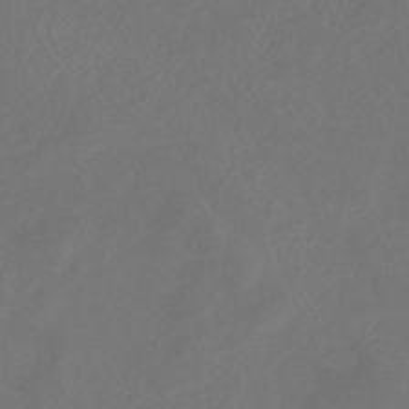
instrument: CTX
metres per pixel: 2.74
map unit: eHb
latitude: -35.6155
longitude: 78.7652
